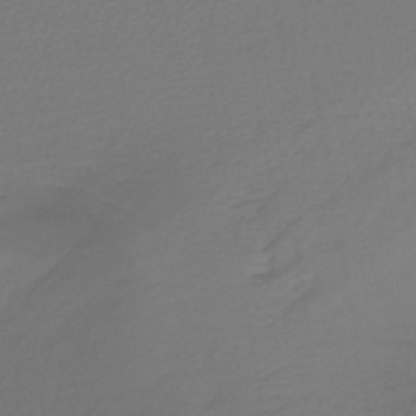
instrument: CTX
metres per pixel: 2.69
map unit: lHb
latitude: -43.2375
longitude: 65.8234
